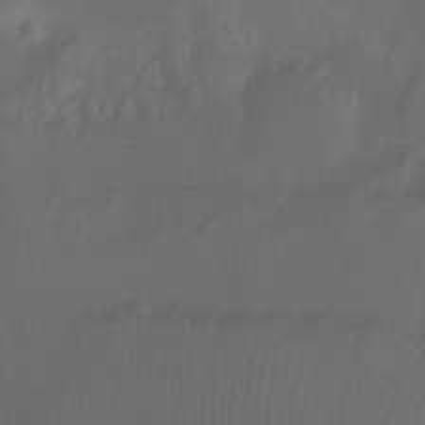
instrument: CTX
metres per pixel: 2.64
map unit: Nhu
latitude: -12.8786
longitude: -41.1214
